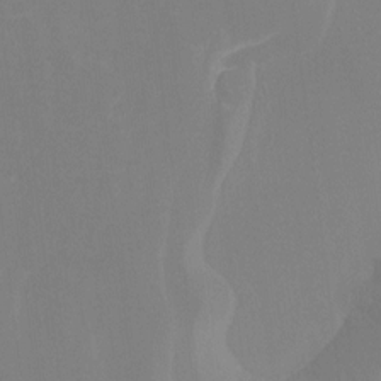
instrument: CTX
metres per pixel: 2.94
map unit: Ht
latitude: -16.0094
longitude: -50.1766
